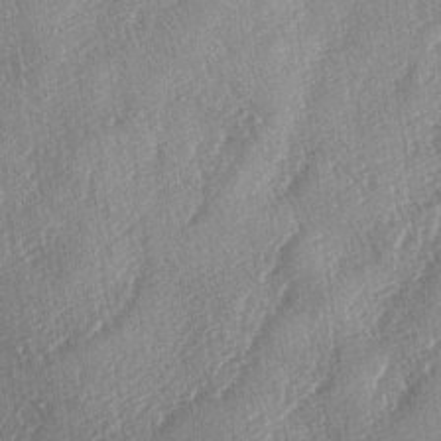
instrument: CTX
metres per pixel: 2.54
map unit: lAa
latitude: -4.3495
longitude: -126.4412
